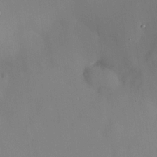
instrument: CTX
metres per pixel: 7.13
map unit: HNhu
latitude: 13.9717
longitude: 13.9745
